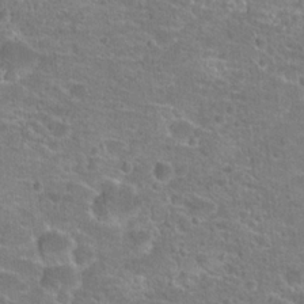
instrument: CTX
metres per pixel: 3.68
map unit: Hto
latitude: 20.4412
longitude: -42.9514
